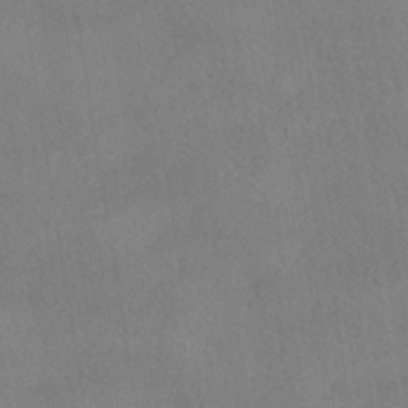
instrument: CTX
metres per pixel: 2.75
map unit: HNhu
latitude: -40.0661
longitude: 97.2187
